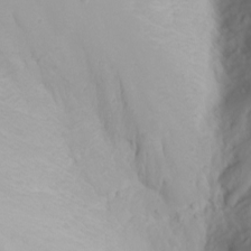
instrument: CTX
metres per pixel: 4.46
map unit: Nhu
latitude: -7.0108
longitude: -88.8758
